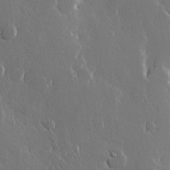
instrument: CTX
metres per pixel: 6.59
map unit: Hve
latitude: 22.4412
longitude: 147.2565
